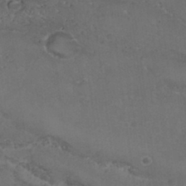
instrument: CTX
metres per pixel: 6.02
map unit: Nhu
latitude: 29.4048
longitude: -53.4049
